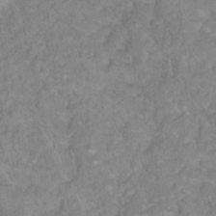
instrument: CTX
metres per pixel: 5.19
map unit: Hto
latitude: 18.4412
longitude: -37.9528
